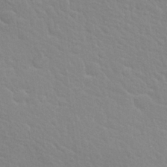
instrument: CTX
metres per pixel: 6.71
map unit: Nhu
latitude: 28.6112
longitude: -54.6679
